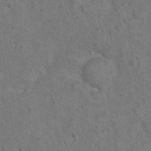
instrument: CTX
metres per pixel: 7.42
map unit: Hto
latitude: 11.8772
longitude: -37.2726
